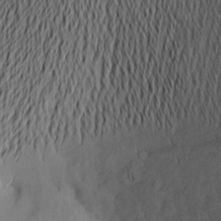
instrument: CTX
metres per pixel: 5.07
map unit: Aa
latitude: 20.3468
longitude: -144.7624
